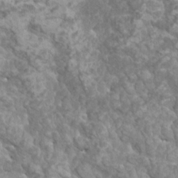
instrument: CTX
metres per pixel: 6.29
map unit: HNhu
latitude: 1.5560
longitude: 6.8786
